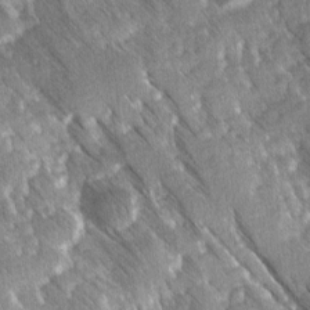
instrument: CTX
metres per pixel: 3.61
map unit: Ave
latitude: 8.4790
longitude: -104.5357
